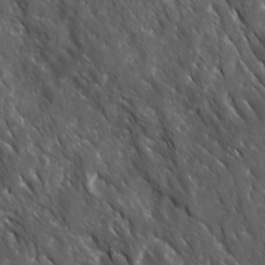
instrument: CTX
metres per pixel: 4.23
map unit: Ave
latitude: 15.6316
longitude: -132.7435
